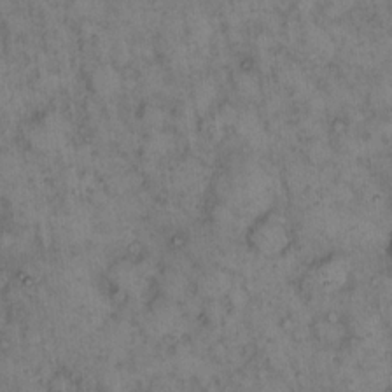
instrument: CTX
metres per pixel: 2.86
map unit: eHh
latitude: 15.3671
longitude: -64.1578
